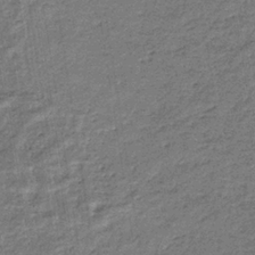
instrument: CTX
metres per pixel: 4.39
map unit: eHb
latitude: -36.4629
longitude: 77.4643
